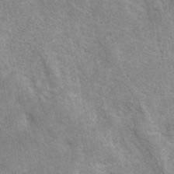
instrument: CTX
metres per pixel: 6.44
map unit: eAb
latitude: 41.5560
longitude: 106.8786
